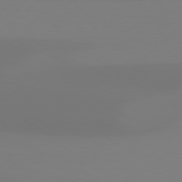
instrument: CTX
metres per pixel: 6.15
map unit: Hpe
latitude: 78.1956
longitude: -129.4237
